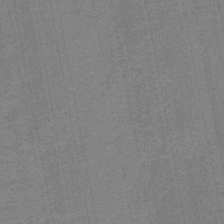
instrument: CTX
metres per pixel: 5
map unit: HNb
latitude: -47.0675
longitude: -36.1767
